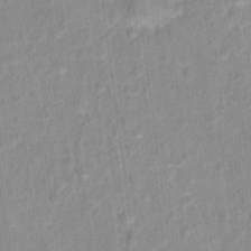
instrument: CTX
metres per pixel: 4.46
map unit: Hto
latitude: 16.0633
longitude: -39.8772
